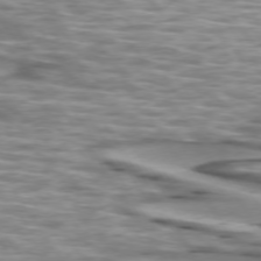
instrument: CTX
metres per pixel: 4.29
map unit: lApd
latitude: 73.9906
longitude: -57.3481
